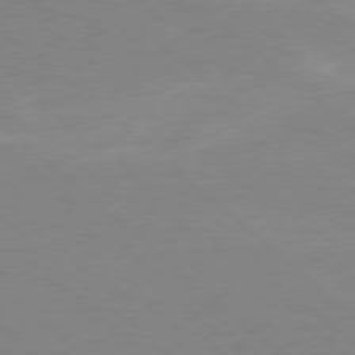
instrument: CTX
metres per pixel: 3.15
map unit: Ap
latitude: -78.2739
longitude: -68.1011
